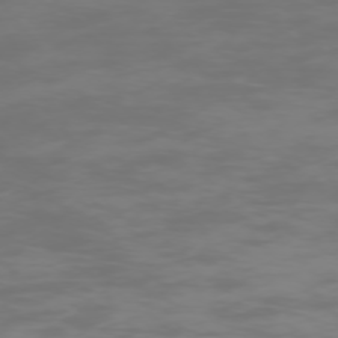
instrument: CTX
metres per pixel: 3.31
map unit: Ap
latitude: -75.7667
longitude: -83.7071
